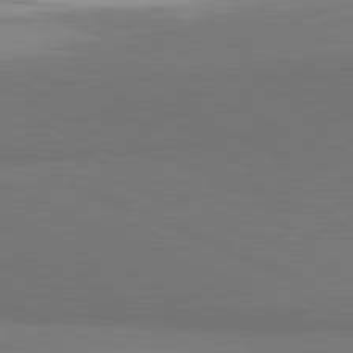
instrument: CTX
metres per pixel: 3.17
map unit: lApd
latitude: 81.6505
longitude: 156.2739
